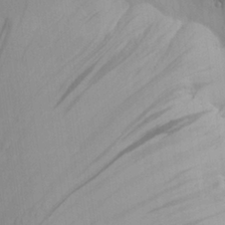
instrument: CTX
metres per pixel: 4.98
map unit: Aa
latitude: 26.6491
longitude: -132.1956
